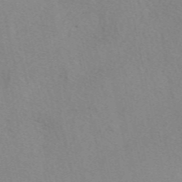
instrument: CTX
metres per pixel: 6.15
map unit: eAb
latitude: 49.5749
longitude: 108.2361
